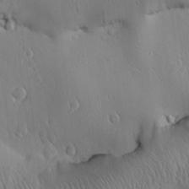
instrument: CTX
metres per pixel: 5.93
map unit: Htu
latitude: -1.4077
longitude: 174.8030
